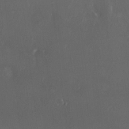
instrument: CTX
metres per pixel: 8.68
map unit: HNhu
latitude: 1.9339
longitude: 6.3684
